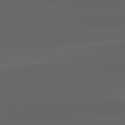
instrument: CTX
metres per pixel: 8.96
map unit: lApd
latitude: 82.2522
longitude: -168.8947
